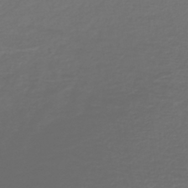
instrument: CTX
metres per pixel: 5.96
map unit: lHb
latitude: -43.3320
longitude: 71.5777
